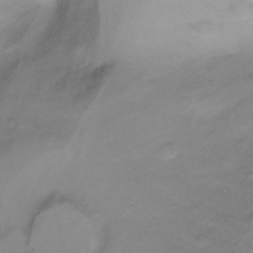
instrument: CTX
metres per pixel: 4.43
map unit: Ht
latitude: 6.1200
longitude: -29.7260
